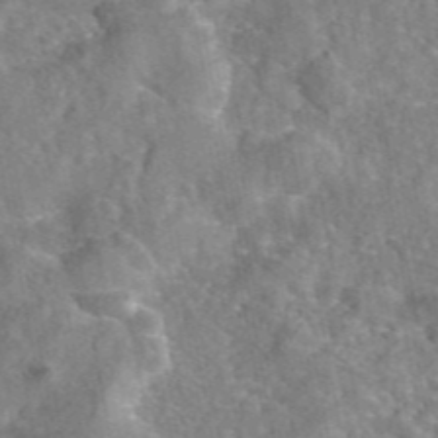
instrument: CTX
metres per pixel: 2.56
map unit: eAb
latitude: 45.6316
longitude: 107.3699
